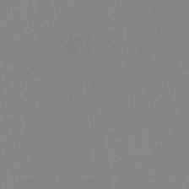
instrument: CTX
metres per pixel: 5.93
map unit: HNb
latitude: -36.5007
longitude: 54.8597
